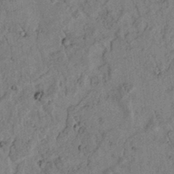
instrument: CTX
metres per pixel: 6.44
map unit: lAvf
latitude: 5.3859
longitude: 158.9541
